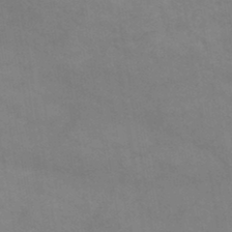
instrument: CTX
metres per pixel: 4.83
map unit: HNb
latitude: -45.4832
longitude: -37.2537
